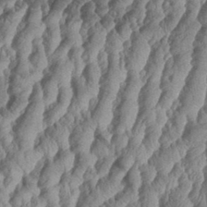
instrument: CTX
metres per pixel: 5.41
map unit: eHh
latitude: 34.5356
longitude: -137.1592
